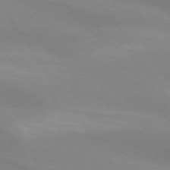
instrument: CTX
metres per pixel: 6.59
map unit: lApd
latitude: 74.0255
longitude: -49.1970
